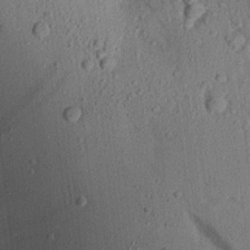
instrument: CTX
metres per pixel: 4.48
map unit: Aa
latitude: 16.9136
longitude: -147.9717
